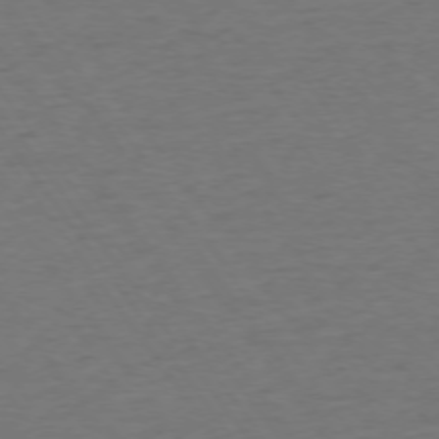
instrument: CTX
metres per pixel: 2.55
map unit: Ap
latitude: -75.1998
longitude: -89.8773
